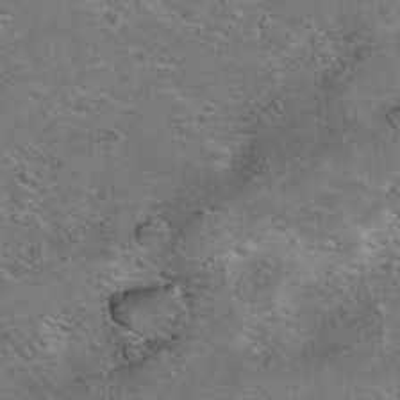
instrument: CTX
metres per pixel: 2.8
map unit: Hto
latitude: 7.4615
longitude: -30.4412
